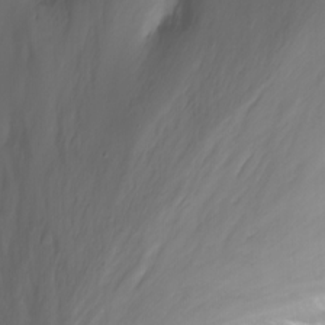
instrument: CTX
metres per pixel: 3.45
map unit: Nhu
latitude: -13.6533
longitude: -63.2915
